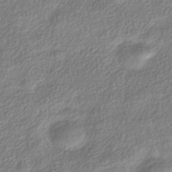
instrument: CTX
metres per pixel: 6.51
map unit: HNhu
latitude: -40.1795
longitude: 101.8989
